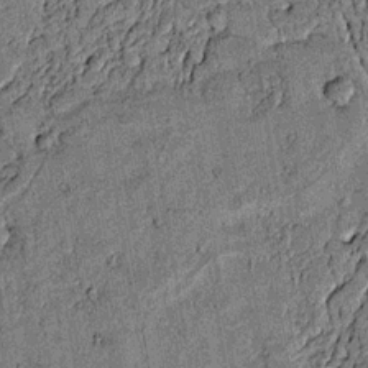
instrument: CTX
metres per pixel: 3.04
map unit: lAvf
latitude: 4.2145
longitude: 169.1242
